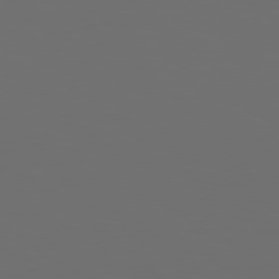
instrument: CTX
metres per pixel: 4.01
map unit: Hpe
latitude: 78.8947
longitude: -163.2159
